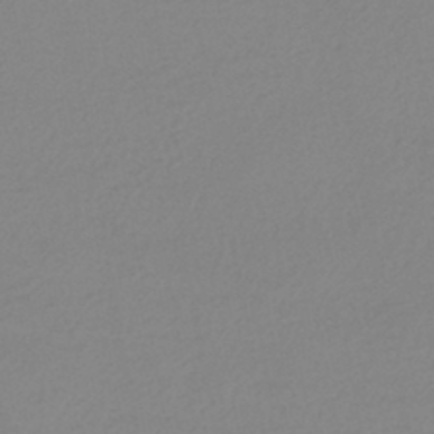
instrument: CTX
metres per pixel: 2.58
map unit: HNhu
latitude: -44.0283
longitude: 95.0486
